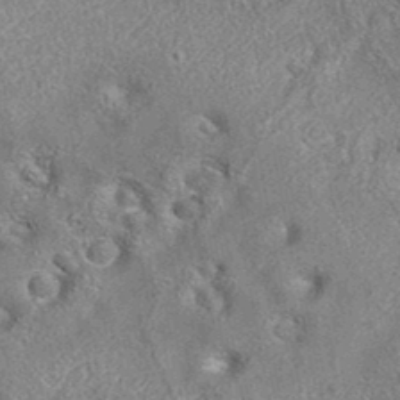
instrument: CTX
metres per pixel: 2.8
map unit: eAb
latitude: 35.7827
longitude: 113.1242
